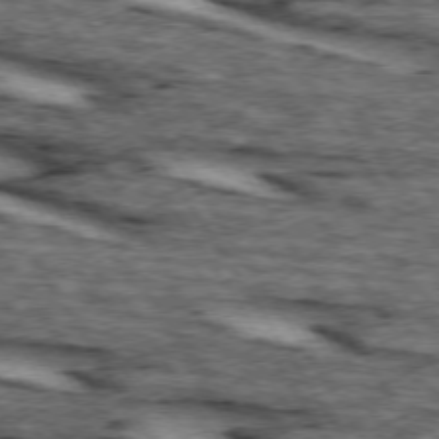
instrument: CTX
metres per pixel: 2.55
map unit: lApd
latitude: 74.2334
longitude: -72.5735
